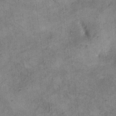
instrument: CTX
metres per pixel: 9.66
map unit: eHh
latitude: 20.8380
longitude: -60.9513
